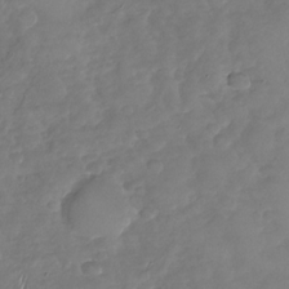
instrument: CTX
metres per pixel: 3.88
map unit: Nhu
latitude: -30.2739
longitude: -60.9513
